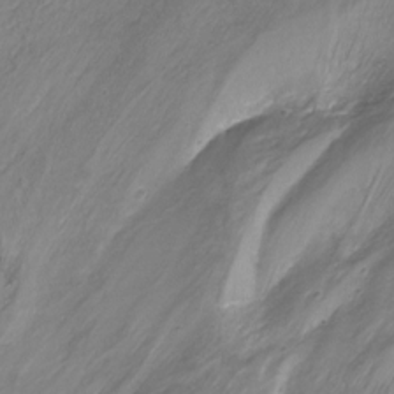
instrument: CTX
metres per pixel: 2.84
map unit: Ht
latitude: -16.2929
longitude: -42.3467
